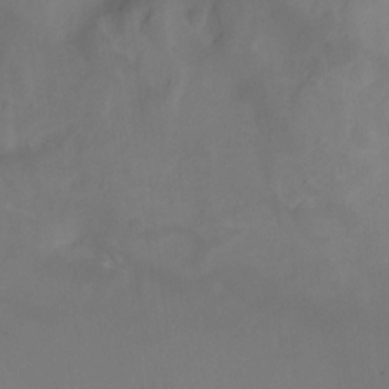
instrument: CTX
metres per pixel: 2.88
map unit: Nhu
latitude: -13.3699
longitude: -71.9150
